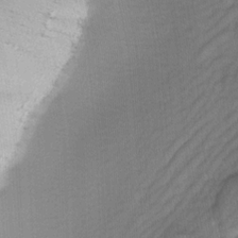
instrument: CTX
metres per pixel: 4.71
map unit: Ave
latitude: -0.8219
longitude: -113.6883
